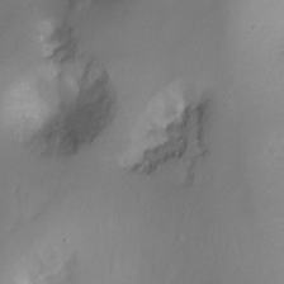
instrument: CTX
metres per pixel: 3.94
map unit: Nhu
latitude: -11.2187
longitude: -35.6316
